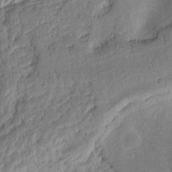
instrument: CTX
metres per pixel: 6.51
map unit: Ht
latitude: 12.0255
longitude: -75.4049
